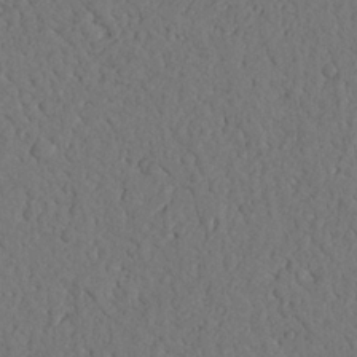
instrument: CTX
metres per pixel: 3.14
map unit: Nhu
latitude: 20.5357
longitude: -75.6694
